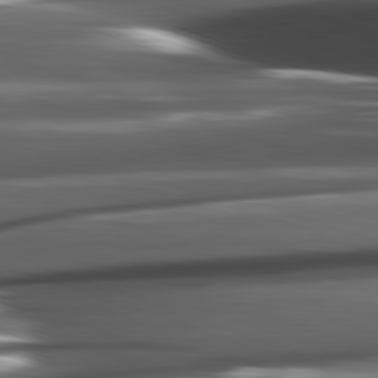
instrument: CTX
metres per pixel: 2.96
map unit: lApd
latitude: 82.1955
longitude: -144.8191
